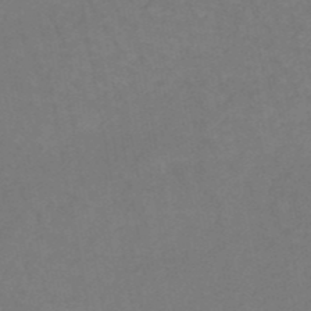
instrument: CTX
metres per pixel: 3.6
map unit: HNb
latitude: -50.5196
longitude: -53.1970
